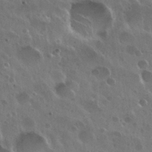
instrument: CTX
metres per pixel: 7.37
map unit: Nhu
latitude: 30.4601
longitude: -55.7449
